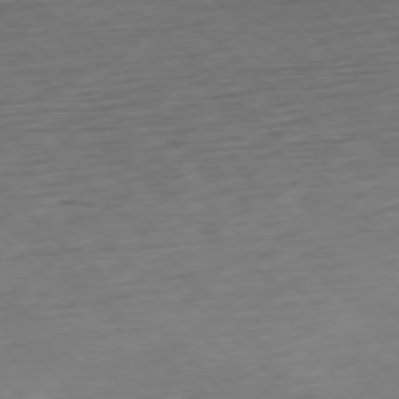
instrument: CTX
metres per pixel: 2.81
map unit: Hpe
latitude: -77.6911
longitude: 13.1620
